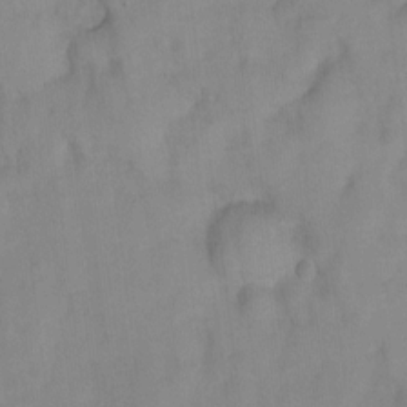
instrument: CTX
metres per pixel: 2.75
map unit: Hto
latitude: 5.1214
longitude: -31.9717
